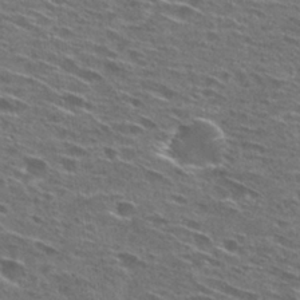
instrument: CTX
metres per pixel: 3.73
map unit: Hto
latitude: 26.7624
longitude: -45.9150
